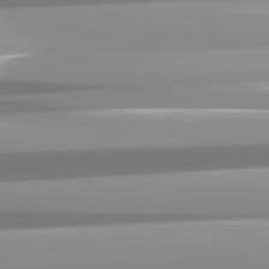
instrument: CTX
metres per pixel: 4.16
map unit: lApd
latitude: 82.1577
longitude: -138.8191
